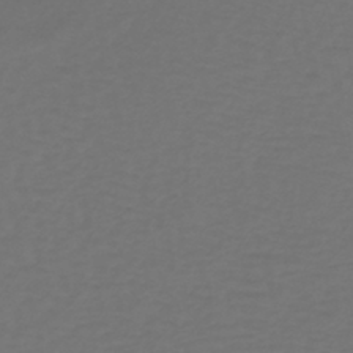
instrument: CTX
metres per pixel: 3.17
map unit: lHb
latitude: -39.0676
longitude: 63.1620
